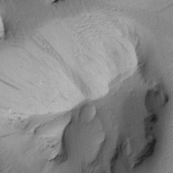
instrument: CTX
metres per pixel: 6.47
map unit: Htu
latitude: 0.1389
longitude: 173.4076
